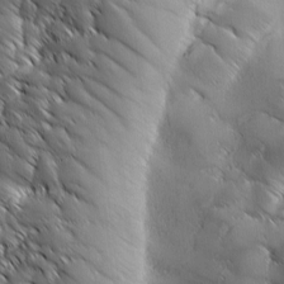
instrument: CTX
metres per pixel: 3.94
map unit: Ave
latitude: 1.1781
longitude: -114.1388
